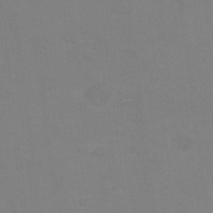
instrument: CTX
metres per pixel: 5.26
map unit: Ht
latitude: 1.1025
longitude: -33.5560
